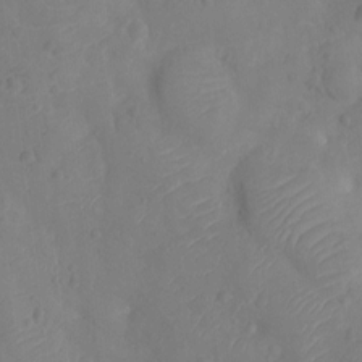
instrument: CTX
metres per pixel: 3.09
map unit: Ht
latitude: -10.2362
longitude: -22.8380
